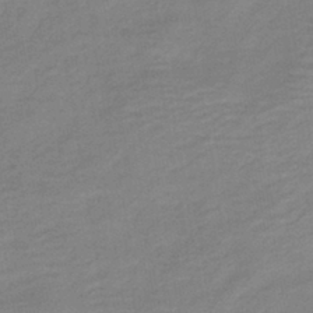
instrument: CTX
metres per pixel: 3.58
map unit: HNb
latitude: -41.4832
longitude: 51.0486
